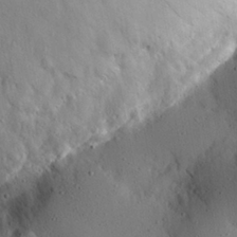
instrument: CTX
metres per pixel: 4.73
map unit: eHh
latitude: 25.9717
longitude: -77.3103
